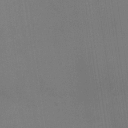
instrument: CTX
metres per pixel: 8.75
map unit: HNb
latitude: -32.3307
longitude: 56.6707
